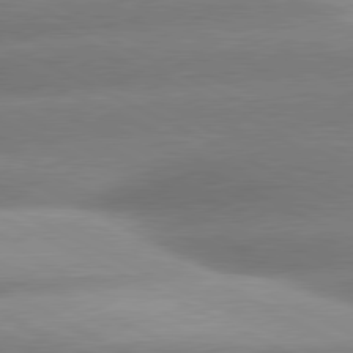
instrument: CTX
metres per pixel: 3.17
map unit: lApd
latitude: 80.4034
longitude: -159.9717
